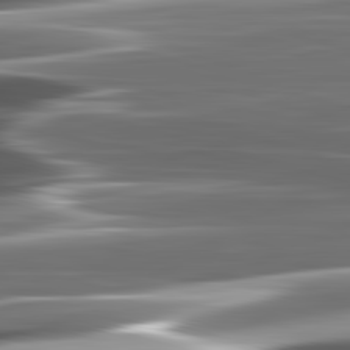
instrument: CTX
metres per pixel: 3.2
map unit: lApd
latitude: 82.8757
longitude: -140.2900
